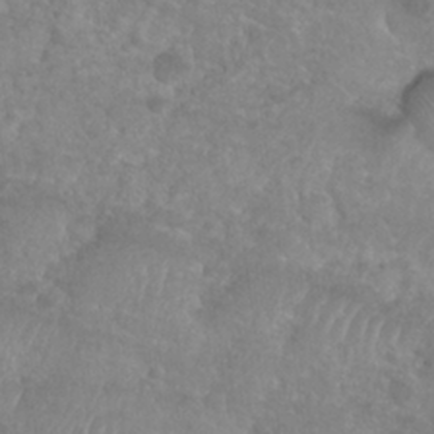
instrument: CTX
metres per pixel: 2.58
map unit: Nhu
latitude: 27.5938
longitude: -53.0081
